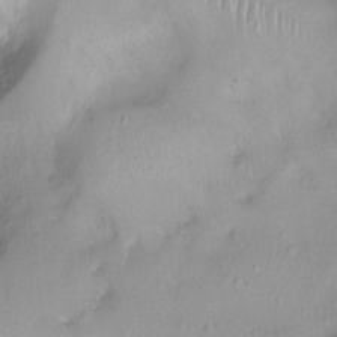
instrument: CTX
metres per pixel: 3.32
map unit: Ht
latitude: -8.7085
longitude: -21.0270
